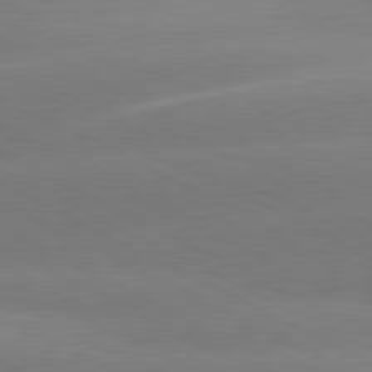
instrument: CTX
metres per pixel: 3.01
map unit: lApd
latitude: 80.7435
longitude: -151.5371
